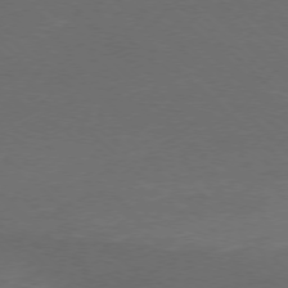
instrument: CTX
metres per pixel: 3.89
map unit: Ap
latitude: -77.2754
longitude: -70.2711
